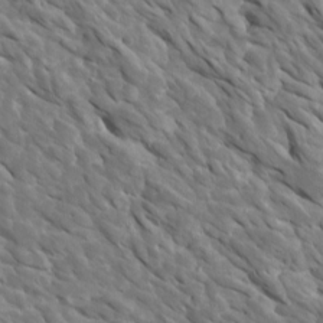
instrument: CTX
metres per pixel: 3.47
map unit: Htu
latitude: 1.5371
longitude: 143.0864
